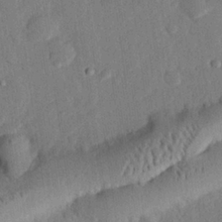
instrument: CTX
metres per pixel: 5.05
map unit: eHh
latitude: 25.7071
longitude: -81.4426
